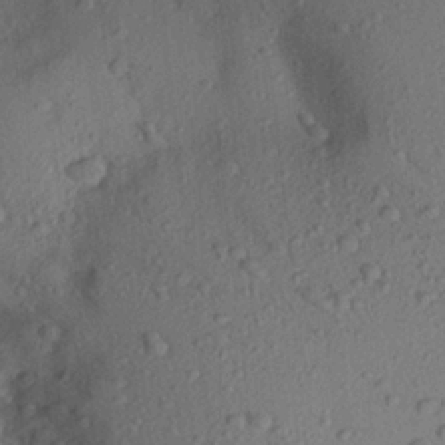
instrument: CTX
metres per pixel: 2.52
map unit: Aa
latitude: 22.9703
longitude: -147.8584
